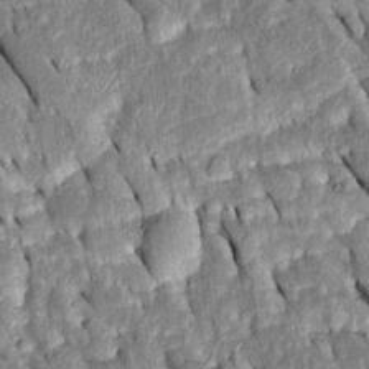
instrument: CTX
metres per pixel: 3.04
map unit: Htu
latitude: -0.5574
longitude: 149.7856
